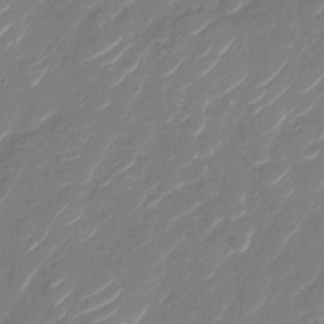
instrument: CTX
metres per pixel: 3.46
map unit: Nhu
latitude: -29.4832
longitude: -71.4804
